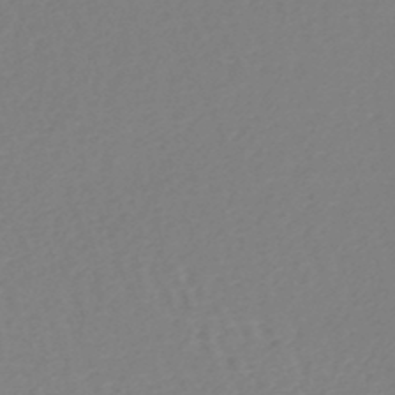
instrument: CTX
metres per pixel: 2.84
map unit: lHb
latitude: -45.7100
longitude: 76.4440
